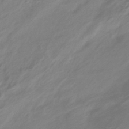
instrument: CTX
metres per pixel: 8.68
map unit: HNhu
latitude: -41.7100
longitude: 91.8990
